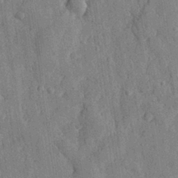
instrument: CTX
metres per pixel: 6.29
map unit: eHh
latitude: 28.1200
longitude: -77.0080
